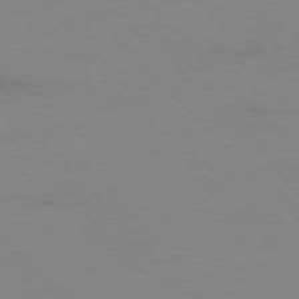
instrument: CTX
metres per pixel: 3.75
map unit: Ap
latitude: -77.5966
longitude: -87.8016
